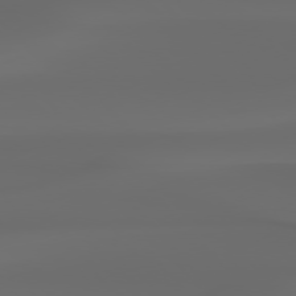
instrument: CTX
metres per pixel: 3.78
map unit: Hpe
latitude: 76.8002
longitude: -133.0647
